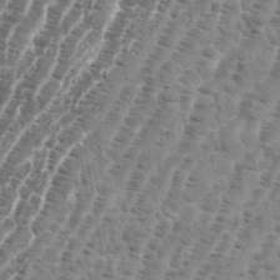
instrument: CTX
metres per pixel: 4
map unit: eHh
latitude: 36.4034
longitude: -136.6113
